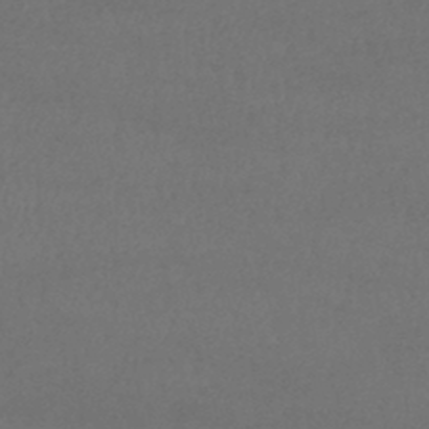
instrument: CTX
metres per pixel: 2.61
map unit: lHb
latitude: -38.2173
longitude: 73.1053
